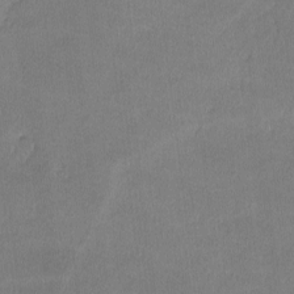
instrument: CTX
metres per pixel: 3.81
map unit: lHvf
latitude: -11.2565
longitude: -101.4993
